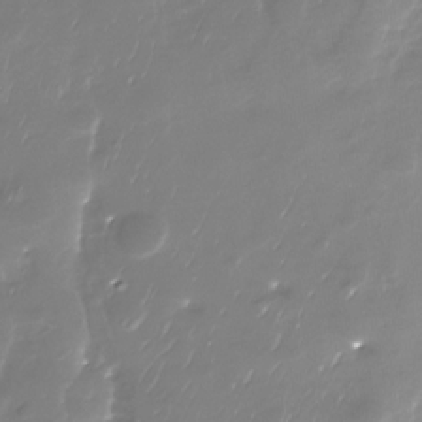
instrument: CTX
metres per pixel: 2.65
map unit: Nhu
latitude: -29.9745
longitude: -77.4993
